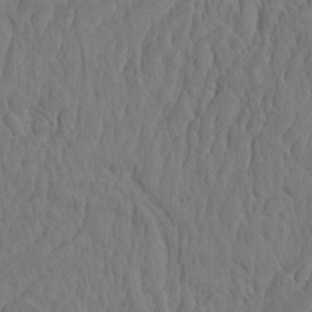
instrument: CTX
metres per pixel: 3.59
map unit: eHh
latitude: -3.1620
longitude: 14.9164
